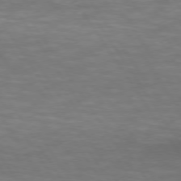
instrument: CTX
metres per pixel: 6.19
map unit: lApd
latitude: 74.2334
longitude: -52.2334
